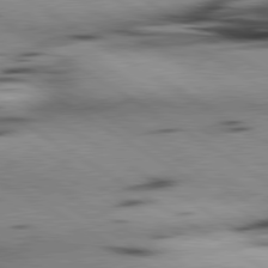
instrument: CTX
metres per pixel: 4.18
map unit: lApd
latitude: 80.1011
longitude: 163.8800
